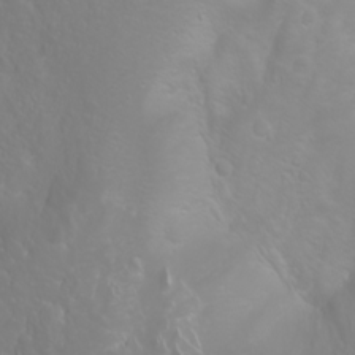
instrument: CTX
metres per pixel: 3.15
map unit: Nhu
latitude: -0.4818
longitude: -75.9906
